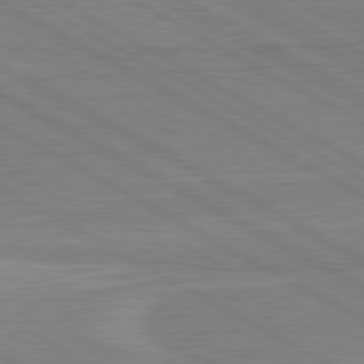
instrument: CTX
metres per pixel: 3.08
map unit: lApd
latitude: 80.4790
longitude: 168.3117
